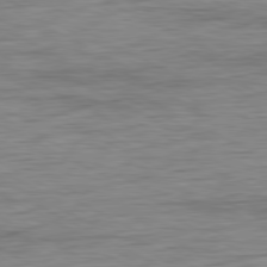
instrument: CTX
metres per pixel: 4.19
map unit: Ap
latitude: -80.9542
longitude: -86.3278
